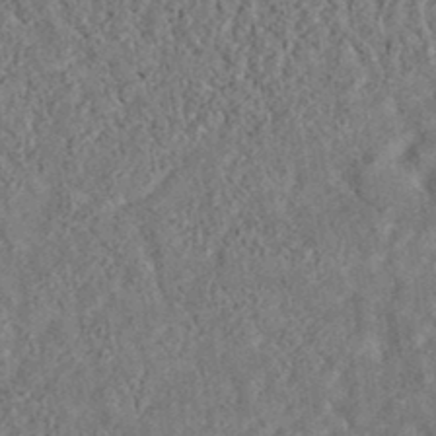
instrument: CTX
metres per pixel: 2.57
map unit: eAb
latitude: 35.6882
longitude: 116.1038
